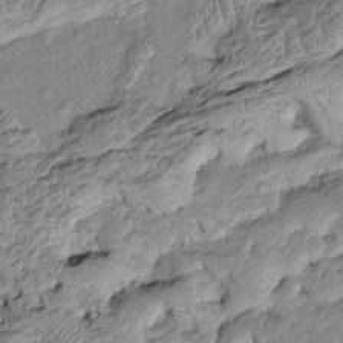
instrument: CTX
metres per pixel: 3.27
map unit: Htu
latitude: -6.7085
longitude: 154.4062
